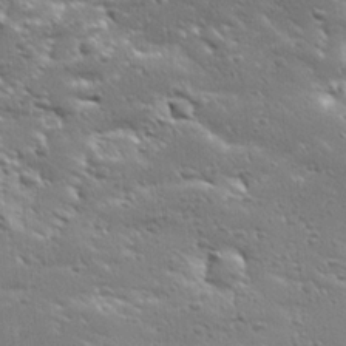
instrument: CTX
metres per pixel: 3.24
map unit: Ave
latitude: 18.5734
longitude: -137.3104
